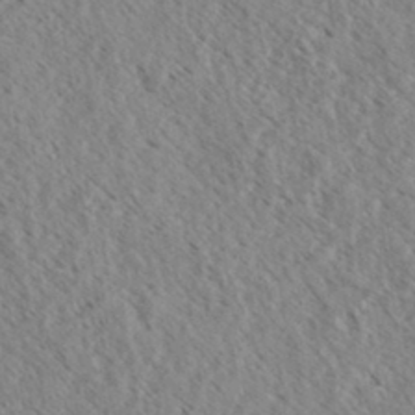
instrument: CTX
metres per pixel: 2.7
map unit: eHh
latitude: 34.4034
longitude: -140.4790
